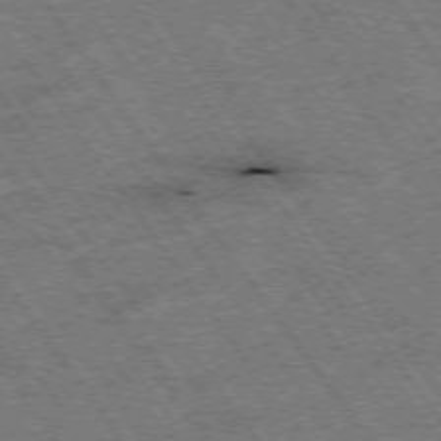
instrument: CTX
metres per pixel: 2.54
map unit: Hpe
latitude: -75.4455
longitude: -23.0647
